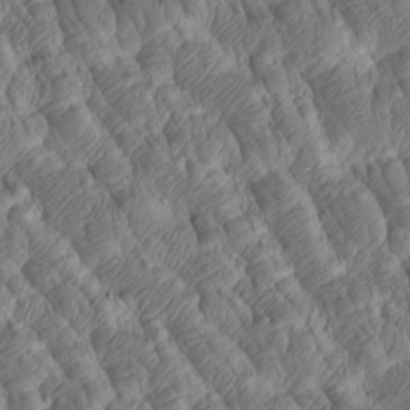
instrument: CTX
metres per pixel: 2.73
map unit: Htu
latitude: -5.9745
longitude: 177.8611
